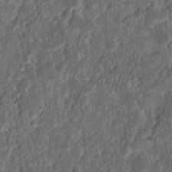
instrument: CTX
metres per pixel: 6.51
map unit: Nhu
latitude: 14.0255
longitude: -73.4049
